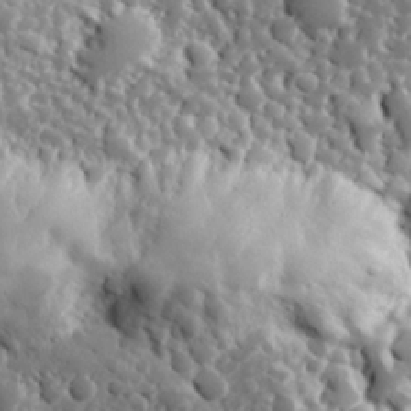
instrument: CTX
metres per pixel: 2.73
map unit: Hve
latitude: 24.7057
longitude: 146.1606
